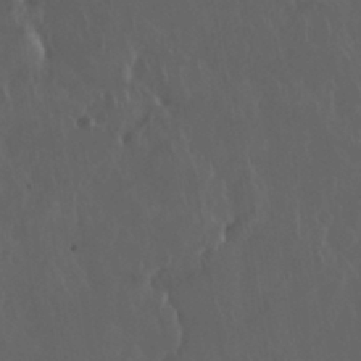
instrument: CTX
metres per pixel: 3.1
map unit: Nhu
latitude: 29.8772
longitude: -58.7057
